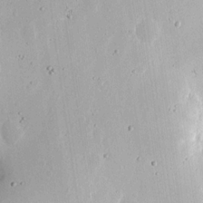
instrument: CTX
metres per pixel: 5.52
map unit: eHh
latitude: 9.1214
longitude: -70.7057
